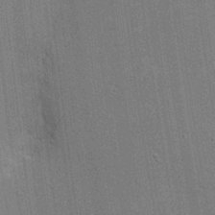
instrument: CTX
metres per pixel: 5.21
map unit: Nhu
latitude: 0.4412
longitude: -78.7435
